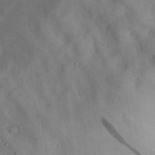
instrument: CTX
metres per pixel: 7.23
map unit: Nhu
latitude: 28.1389
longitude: -71.7261
